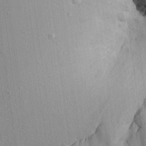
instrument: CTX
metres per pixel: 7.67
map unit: Aa
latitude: 21.3293
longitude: -144.4412
